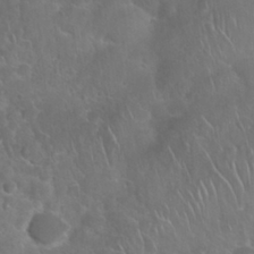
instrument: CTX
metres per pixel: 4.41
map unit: Nhu
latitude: 27.6505
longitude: -62.4223
